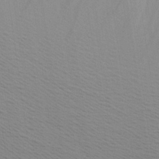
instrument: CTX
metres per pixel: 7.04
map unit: Aa
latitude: 22.4034
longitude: -145.1214
